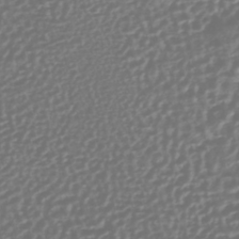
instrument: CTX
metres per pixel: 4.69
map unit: ANa
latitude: -45.1620
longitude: 106.5952
